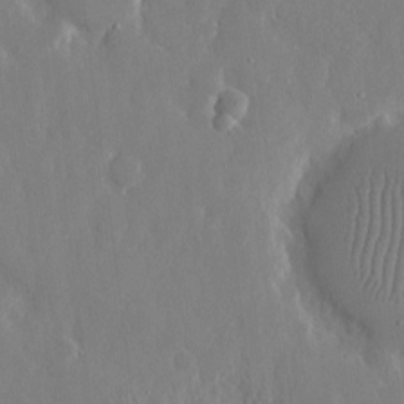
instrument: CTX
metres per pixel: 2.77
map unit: eHh
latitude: 12.4034
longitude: -71.2537
